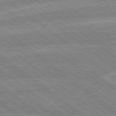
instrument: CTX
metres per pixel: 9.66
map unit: lApd
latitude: 79.1026
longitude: -160.4223
